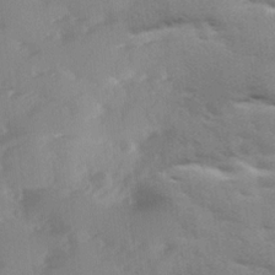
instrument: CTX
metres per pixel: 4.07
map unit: Ave
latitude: 11.3293
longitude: -102.5546
